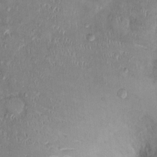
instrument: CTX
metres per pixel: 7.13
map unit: Nhu
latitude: 0.9891
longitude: -14.4223
